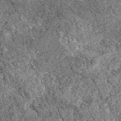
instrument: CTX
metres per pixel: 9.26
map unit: eAb
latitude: 38.5735
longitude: 110.2739
